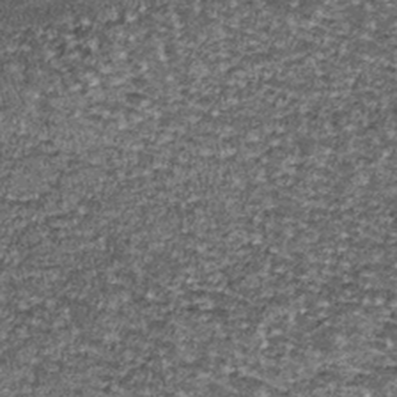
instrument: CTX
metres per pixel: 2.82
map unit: lHb
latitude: -39.8989
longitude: 65.4833
